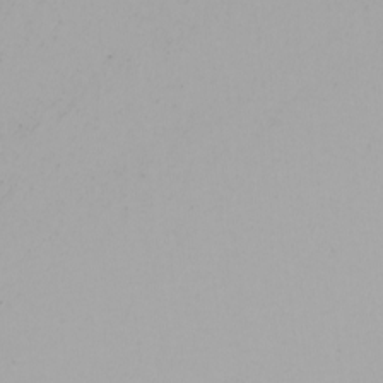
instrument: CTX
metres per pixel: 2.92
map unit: Nhu
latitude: -4.8975
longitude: -90.8191
